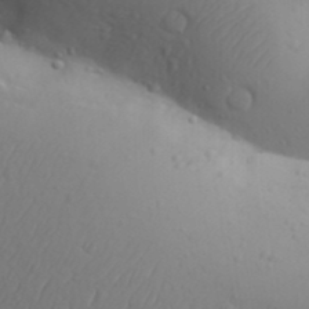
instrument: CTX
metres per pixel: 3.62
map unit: Aa
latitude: 30.0444
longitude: -146.2145
